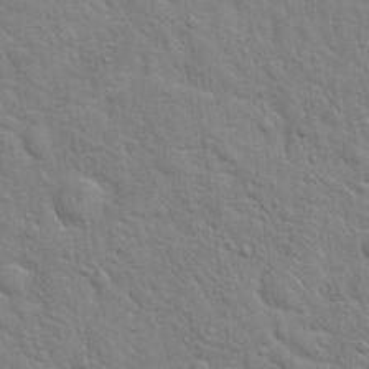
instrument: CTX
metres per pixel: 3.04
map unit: Hto
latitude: 18.7813
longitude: -51.6316
